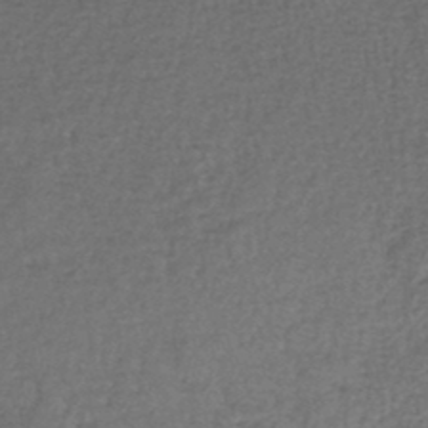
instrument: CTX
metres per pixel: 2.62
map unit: lHb
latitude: -45.0298
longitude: 58.3495
